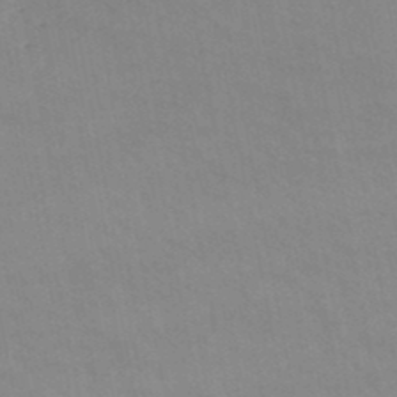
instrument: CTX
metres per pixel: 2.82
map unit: lHb
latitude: -48.1795
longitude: 75.7100
